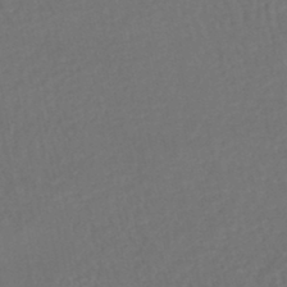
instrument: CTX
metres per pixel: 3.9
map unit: HNhu
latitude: -48.0472
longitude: 98.0472
